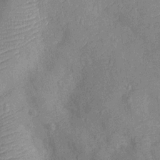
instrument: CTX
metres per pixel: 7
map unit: Ht
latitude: -12.2551
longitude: -23.8583
